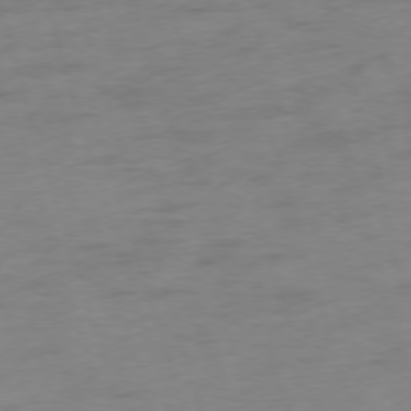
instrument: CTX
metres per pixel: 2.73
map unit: Ap
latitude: -75.1432
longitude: -73.8017
